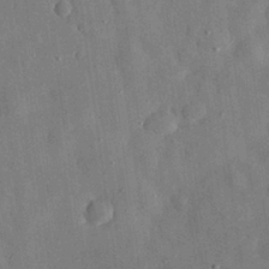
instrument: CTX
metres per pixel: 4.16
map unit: eHh
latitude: 30.1956
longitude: -75.1025
